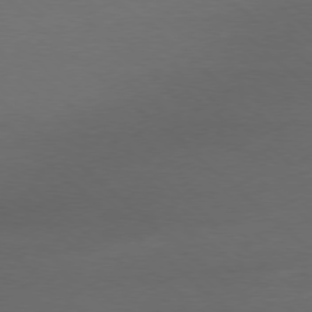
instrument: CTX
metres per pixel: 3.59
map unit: Ap
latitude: -78.3873
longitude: -70.0633
